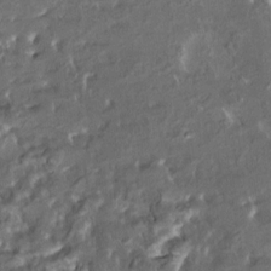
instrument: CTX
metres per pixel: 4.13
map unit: HNhu
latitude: 5.0647
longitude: 9.4454
